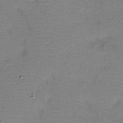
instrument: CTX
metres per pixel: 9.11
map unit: Htu
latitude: -13.6533
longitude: -45.2348
